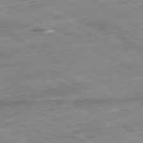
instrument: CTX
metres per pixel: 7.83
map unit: Ap
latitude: -80.5763
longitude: -80.8758
